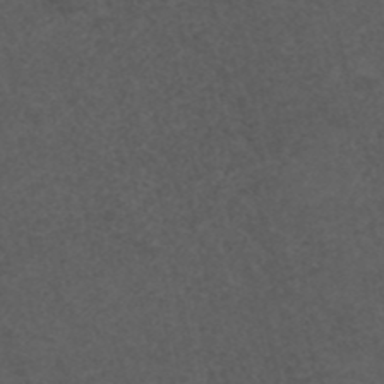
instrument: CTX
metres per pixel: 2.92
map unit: ANa
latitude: 42.4790
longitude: 28.1228
